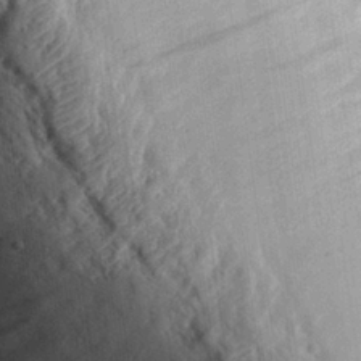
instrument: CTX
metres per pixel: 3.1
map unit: eHh
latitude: 27.6694
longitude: -79.1592
